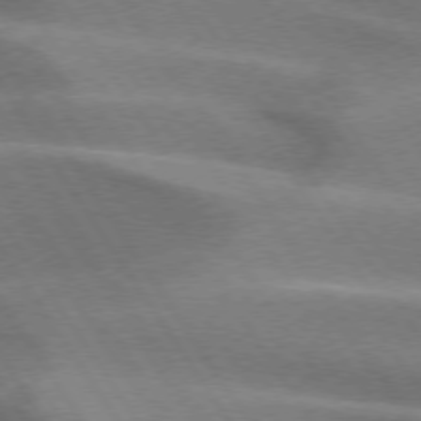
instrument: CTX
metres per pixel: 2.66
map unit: lApd
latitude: 74.6868
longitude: -63.2537
